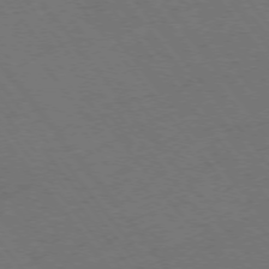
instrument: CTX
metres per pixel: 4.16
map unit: Ap
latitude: -75.9367
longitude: -64.4979
